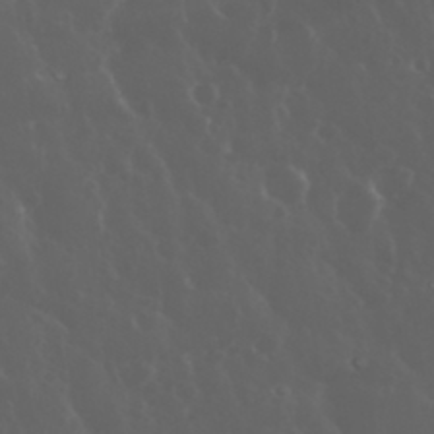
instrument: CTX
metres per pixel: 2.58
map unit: eHh
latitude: 34.0444
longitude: -59.6694
